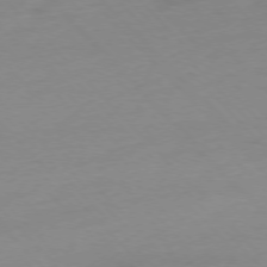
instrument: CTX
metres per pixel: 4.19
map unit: Ap
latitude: -77.0486
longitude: -63.8395
